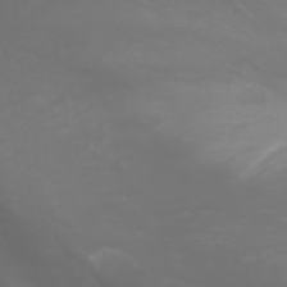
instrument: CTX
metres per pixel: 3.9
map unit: Nhu
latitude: -1.5966
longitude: -75.0081
